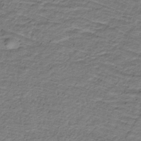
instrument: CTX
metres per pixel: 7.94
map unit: lHb
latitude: -32.4629
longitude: 65.4833
